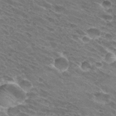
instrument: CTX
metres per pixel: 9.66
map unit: Hto
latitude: 31.4238
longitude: -43.9717
